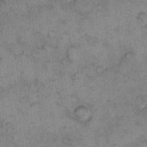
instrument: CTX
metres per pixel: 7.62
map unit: eHh
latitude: 10.0822
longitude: -63.5182
